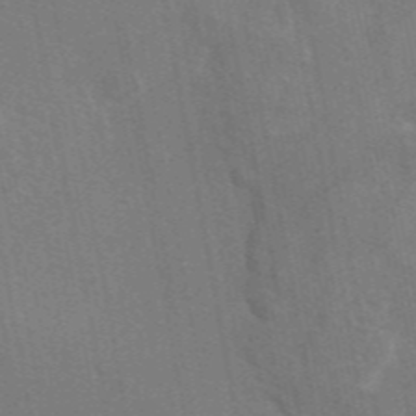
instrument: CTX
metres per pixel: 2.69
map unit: eAb
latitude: 46.4790
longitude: 116.7463
